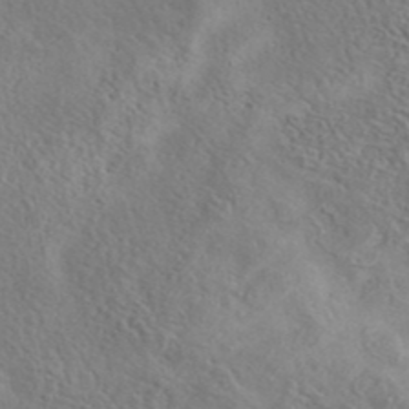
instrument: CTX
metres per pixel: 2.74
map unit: eAb
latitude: 40.5734
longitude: 104.8597
